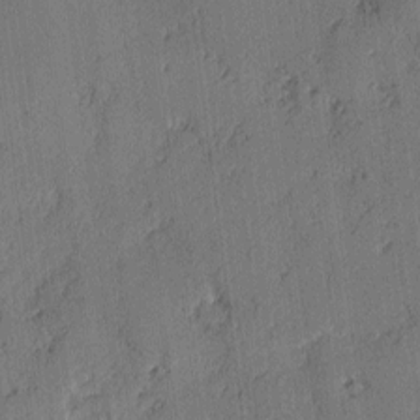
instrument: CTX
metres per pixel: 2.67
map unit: lAvf
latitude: -2.5951
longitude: -107.8583
